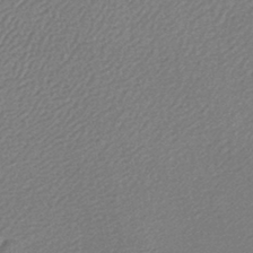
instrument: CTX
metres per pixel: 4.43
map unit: lHb
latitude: -43.8044
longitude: 78.7841
